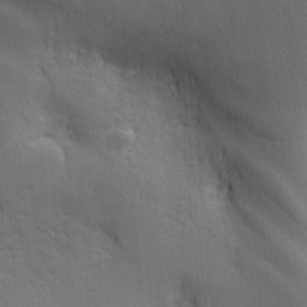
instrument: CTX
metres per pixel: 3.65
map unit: Ave
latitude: -6.6896
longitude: -120.6680
